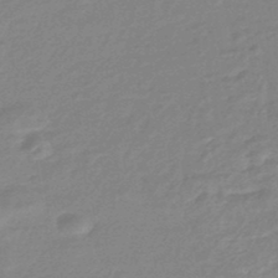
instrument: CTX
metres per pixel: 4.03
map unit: eHb
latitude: -45.3888
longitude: 89.8044
